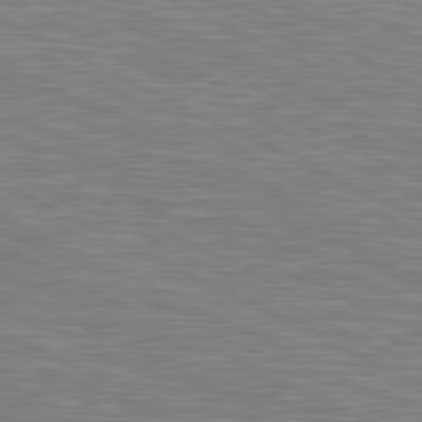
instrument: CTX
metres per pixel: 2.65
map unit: lApd
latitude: 81.2159
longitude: -169.1214
